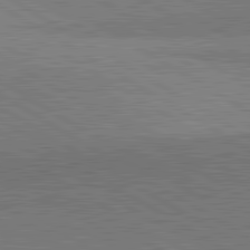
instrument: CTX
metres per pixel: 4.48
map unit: lApd
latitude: 81.9717
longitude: 140.1228
